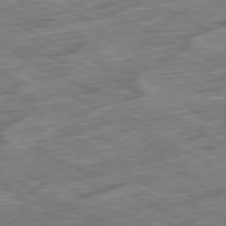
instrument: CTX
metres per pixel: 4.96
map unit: Ap
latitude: -80.9353
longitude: -80.6113
